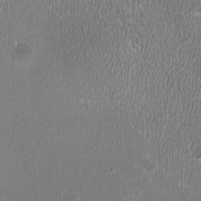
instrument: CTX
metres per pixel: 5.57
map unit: HNhu
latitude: -2.5951
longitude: -0.0822
